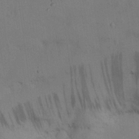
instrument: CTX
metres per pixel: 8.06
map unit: Nhu
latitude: 26.4034
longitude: -70.8947
